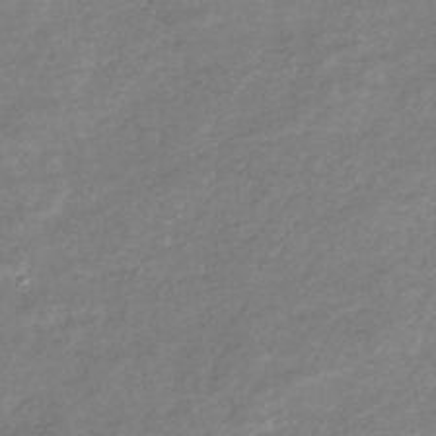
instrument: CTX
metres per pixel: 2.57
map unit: eHb
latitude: -38.4062
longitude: 78.1983
